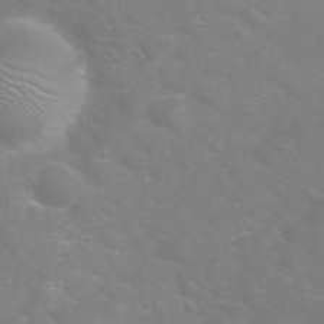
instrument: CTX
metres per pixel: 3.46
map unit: Nhu
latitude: 24.1388
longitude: -61.4237
